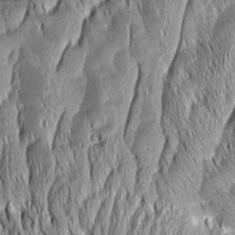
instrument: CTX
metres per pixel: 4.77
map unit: Aa
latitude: 7.5182
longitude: -129.4993
